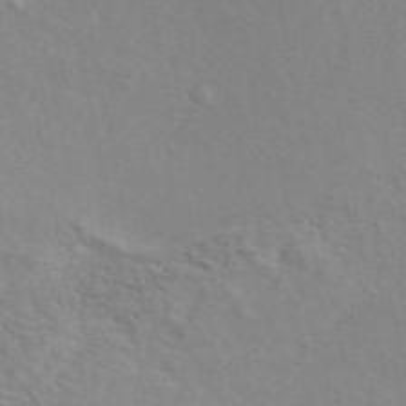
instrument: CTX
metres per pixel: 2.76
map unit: ANa
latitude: 49.5182
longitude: -72.8569
